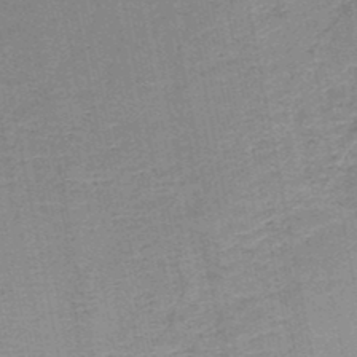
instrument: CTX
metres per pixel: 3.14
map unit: HNb
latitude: -48.6519
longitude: -39.8772
